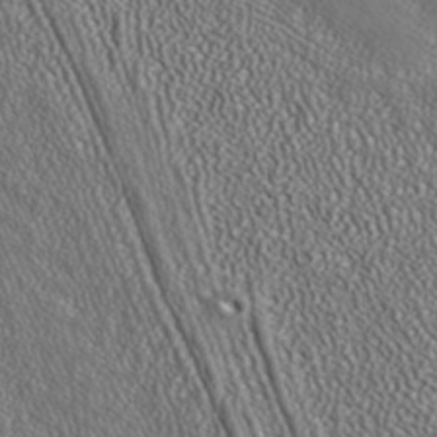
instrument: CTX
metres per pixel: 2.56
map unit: ANa
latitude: 36.4601
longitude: 15.4644
